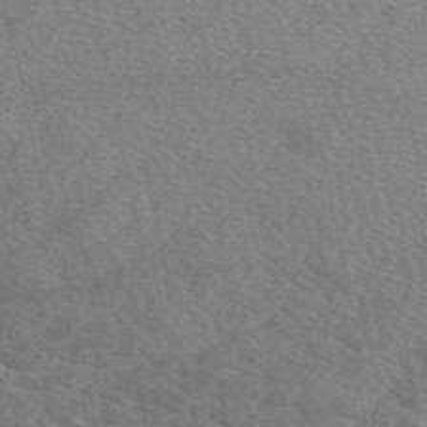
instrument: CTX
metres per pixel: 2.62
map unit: eAb
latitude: 49.2915
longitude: 113.6533
